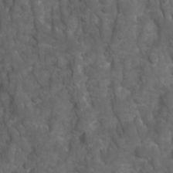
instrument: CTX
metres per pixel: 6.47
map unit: Ave
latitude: 16.4223
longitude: -132.6868
